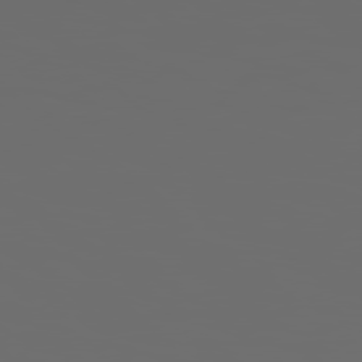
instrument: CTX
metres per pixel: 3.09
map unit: Hpe
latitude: 78.7247
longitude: 176.1606
